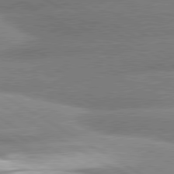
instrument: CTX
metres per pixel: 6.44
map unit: lApd
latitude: 80.6301
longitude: -162.2712
